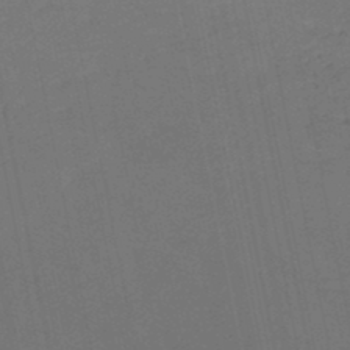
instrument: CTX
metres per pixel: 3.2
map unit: HNb
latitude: -48.3496
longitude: 58.6518
